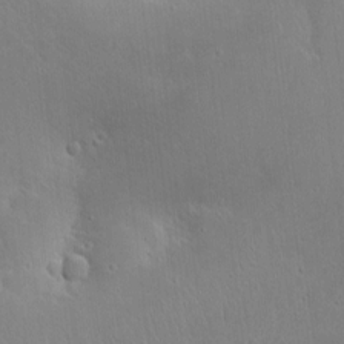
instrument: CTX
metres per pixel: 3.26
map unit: eHh
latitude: 9.5938
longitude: -73.1026
